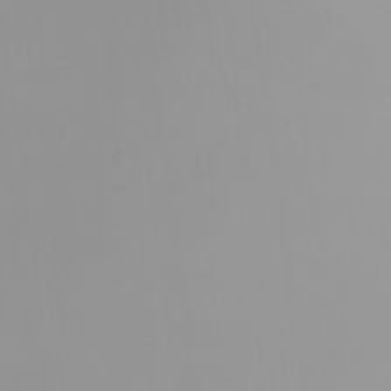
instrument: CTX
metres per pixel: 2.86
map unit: eHh
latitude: -0.7841
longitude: 19.5210
